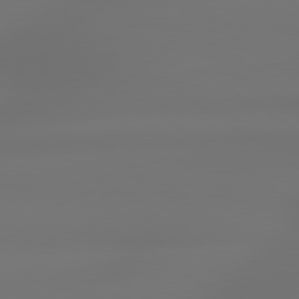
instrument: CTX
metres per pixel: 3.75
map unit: lApd
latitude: 79.3104
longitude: -137.6316
